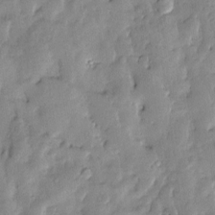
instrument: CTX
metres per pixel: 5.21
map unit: Htu
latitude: -9.3510
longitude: 176.5574
